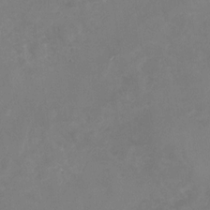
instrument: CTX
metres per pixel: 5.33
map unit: Nhu
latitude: -28.7463
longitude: -76.6868
